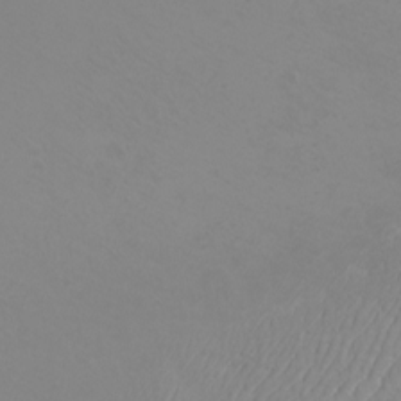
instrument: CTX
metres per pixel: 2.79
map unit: Htu
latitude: -4.8408
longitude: -72.2145
